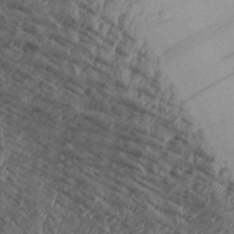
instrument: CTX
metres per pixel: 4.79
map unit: Aa
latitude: 30.1578
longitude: -133.9528
